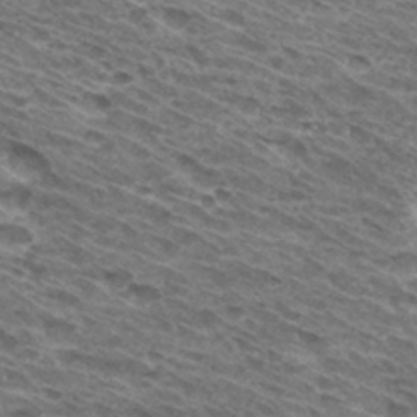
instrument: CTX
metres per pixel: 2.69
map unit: Hto
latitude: 31.8017
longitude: -46.4223
